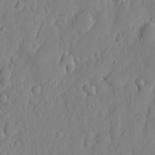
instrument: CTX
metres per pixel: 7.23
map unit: eHh
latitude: 6.5357
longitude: -73.6883
